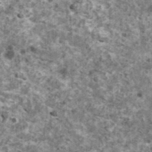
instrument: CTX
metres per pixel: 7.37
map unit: HNhu
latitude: 1.9150
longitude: 4.8030
